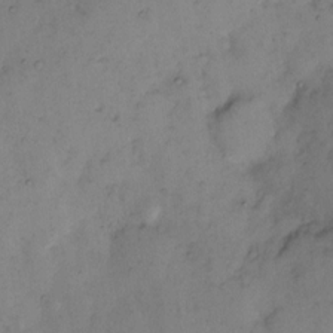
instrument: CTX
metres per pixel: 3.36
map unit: eHh
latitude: 10.0255
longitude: -62.6302
